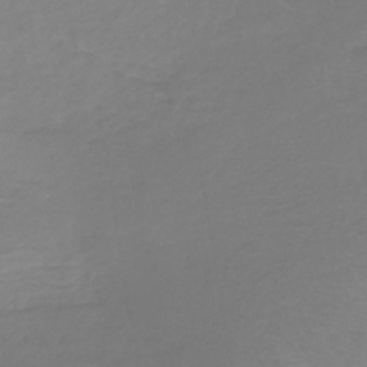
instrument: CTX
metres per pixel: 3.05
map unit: lHb
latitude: -41.2376
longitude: 65.2376
